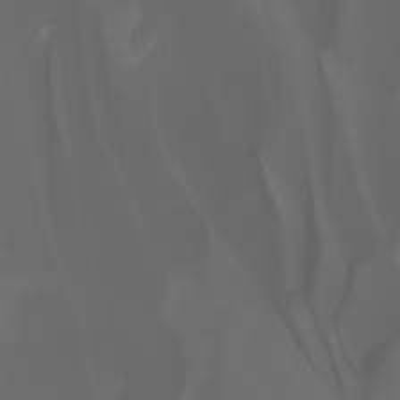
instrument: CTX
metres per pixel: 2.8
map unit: Aa
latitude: -6.6518
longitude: -72.4034
